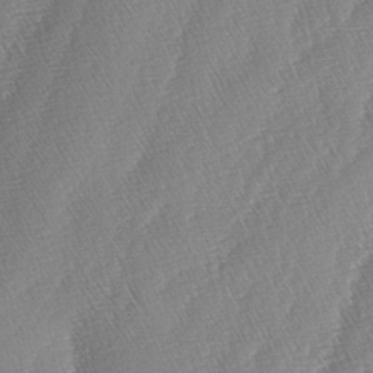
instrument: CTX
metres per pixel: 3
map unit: lAa
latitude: -4.4629
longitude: -129.7072
